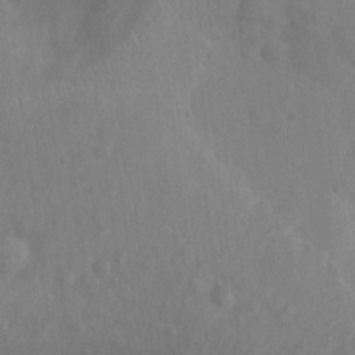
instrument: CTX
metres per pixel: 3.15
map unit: Nhu
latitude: 11.3104
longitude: -27.6127
